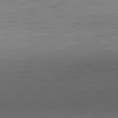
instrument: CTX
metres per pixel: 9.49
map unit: Hpe
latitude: -82.5385
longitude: 7.5588
